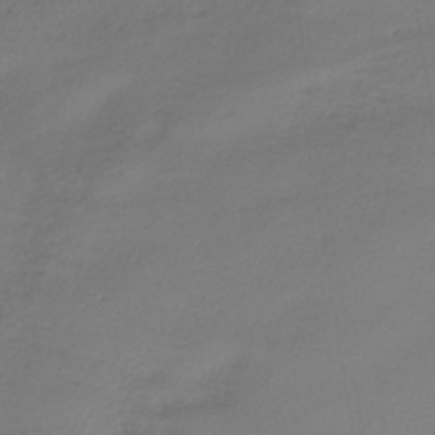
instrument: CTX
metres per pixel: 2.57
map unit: lHb
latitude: -38.6708
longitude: 71.0487
